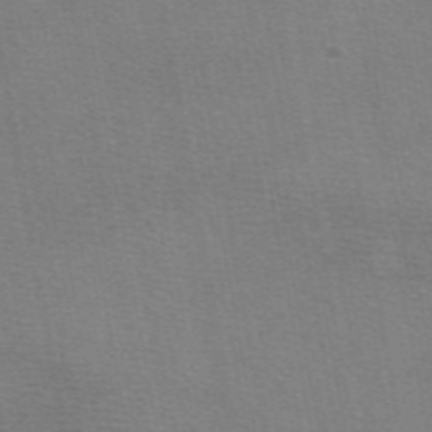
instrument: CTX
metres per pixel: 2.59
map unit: eAb
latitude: 50.1200
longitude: 105.3131
